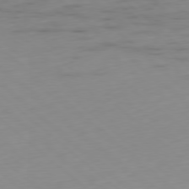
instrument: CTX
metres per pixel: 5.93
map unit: Ap
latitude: -78.7085
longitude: -61.3481
